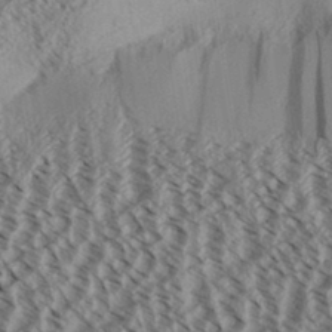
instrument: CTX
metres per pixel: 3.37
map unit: Aa
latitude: 32.6868
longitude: -137.6316
